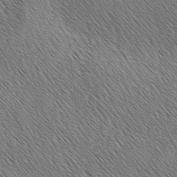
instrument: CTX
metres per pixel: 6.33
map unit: lAa
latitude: -3.5210
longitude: -122.1767
